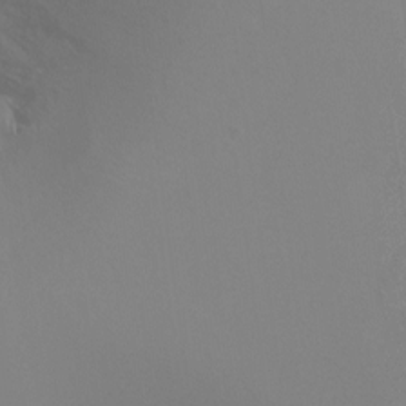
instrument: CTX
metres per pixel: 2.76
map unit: Ht
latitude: -16.5007
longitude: -47.7639
